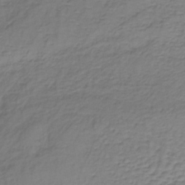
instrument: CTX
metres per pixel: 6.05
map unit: lHb
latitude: -36.2172
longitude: 72.5762
